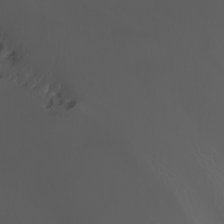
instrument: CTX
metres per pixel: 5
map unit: Nhu
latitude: -5.9556
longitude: -91.1403
